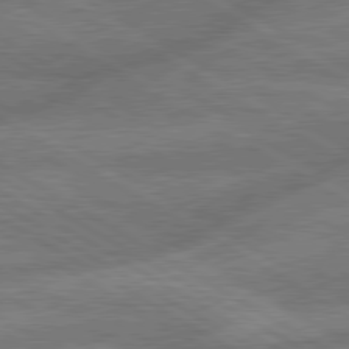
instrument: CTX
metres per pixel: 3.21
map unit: lApd
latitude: 79.9339
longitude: -166.2144
